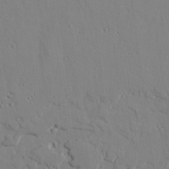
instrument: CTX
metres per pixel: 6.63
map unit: lAvf
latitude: 25.7827
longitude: -110.6113
